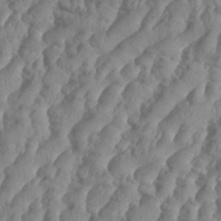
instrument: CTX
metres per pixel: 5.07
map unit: Aa
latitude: 34.6301
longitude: -136.5168
